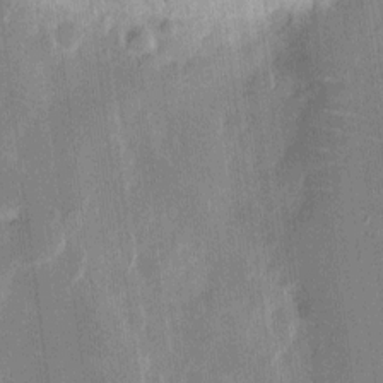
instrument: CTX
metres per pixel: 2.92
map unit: eHh
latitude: 10.3467
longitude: -70.1956
